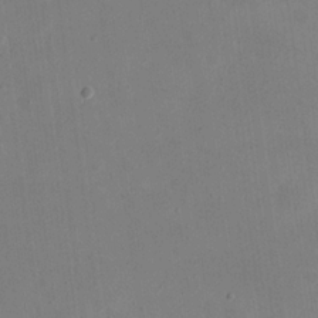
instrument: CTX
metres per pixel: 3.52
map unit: eHh
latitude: 20.7247
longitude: -70.7435
